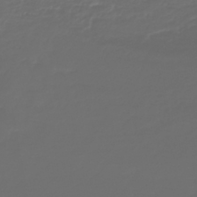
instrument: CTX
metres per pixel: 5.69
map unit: lHb
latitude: -43.5588
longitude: 60.8219
